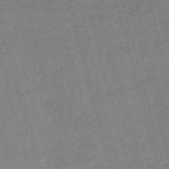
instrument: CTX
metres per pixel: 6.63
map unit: lHb
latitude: -49.1242
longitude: 76.6707
